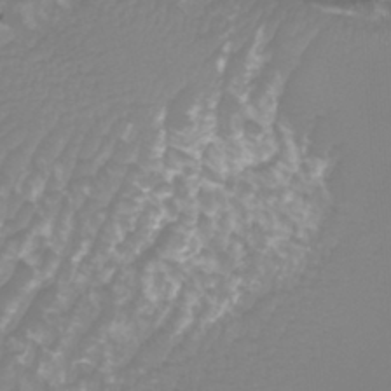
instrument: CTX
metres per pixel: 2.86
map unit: Htu
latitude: -9.9745
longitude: -75.1592
